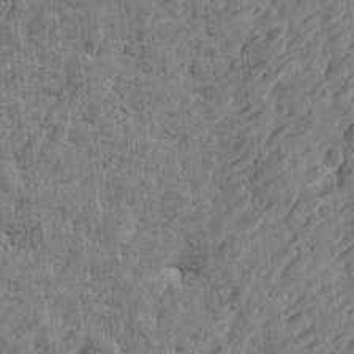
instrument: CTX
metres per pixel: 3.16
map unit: Htu
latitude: -3.4454
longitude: -179.4238
